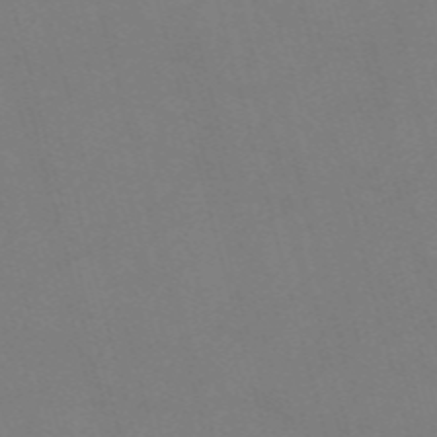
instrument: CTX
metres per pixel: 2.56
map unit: Nve
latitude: -58.6707
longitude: 62.0472
